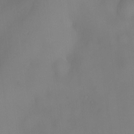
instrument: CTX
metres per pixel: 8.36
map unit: eHh
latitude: -22.6708
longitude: 15.5210
